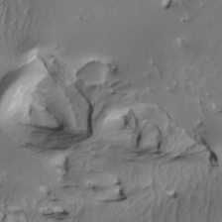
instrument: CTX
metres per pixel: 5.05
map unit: Htu
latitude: -5.3131
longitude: 150.2172
